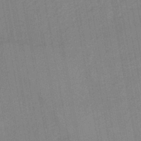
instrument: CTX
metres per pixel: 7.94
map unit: eHb
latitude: -44.5574
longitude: 86.1606
